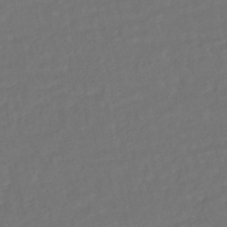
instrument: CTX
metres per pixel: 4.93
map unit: HNhu
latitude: -45.5777
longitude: 103.3321
